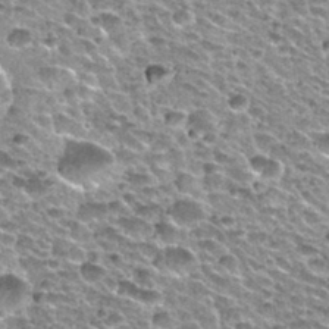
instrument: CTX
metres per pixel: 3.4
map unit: Nhu
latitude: 32.4790
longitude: -52.6112
